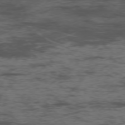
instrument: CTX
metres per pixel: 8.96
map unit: Ap
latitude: -76.3306
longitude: -82.9324
